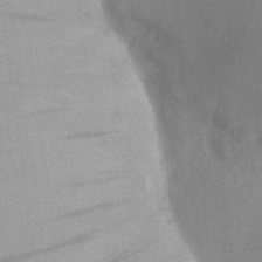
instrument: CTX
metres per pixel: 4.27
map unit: eHh
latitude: 25.4804
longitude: -70.6112
